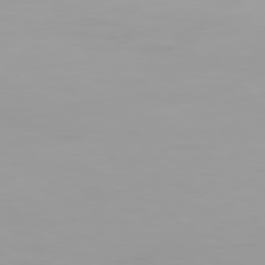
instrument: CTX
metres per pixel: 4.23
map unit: Hpe
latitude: 76.4601
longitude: -135.9906
